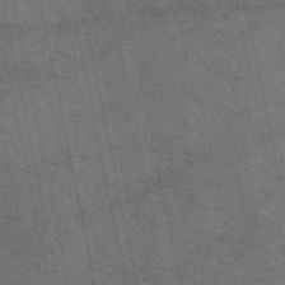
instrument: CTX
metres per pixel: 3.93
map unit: eAb
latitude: 51.4237
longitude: 107.5399
